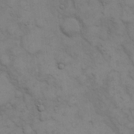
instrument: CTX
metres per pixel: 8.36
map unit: eHh
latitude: 15.8017
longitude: -66.4223
